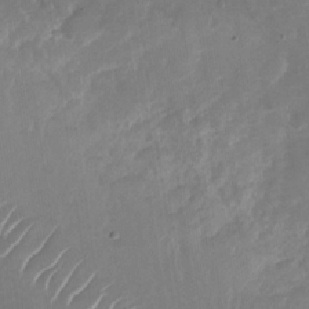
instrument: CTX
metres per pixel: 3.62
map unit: Nhu
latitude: -28.1606
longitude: -74.2712
